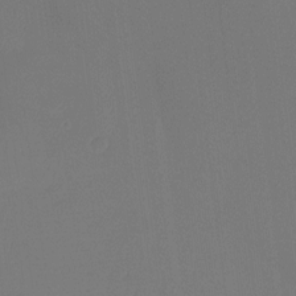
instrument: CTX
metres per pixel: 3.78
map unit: Htu
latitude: -14.4440
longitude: -49.1214
